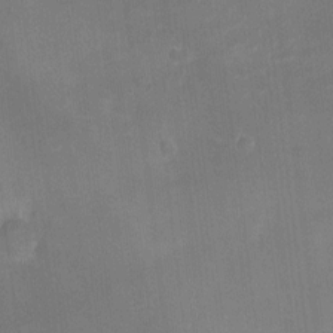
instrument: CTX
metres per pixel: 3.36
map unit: Ht
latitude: -6.5573
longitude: -25.9150
